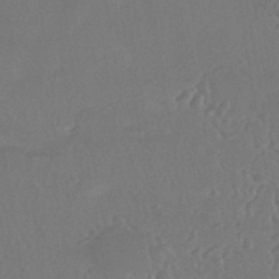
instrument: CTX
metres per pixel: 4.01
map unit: HNhu
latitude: -43.4832
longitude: 94.7652
